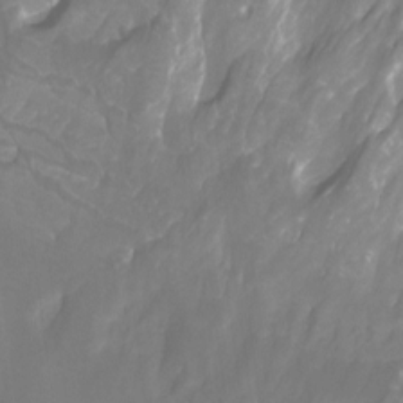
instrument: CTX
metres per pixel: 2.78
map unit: Htu
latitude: -12.9353
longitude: -71.9717
